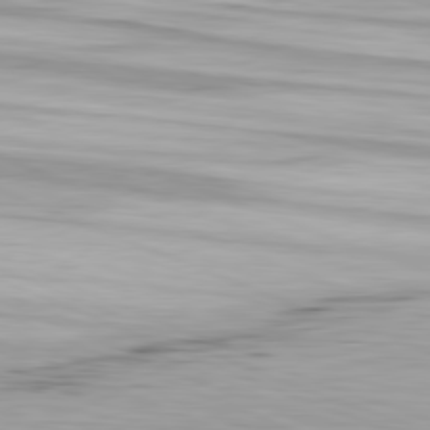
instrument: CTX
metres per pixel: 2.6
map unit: Ap
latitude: -82.1228
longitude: -76.4223
